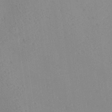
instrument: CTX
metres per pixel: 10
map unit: Aa
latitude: 18.9324
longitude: -140.7435
